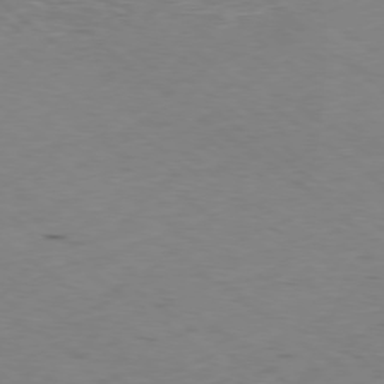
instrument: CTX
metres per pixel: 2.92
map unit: Hpe
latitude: -78.8975
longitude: 17.2943
